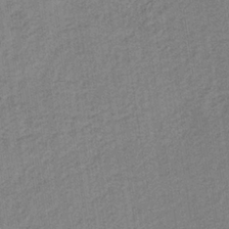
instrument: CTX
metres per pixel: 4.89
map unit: HNb
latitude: -33.7667
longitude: 62.6707
